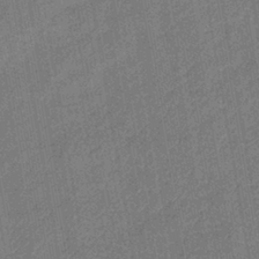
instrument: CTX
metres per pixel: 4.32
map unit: lHb
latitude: -38.4062
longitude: 74.3118
